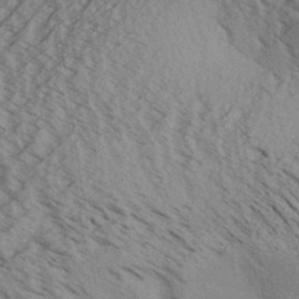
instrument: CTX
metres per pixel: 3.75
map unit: Aa
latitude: 31.7261
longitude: -138.2333
